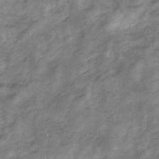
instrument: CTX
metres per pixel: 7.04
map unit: HNb
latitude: -32.6897
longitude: 59.2753
